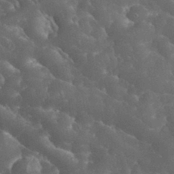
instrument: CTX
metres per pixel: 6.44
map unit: eHh
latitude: 33.9528
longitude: -64.0822
